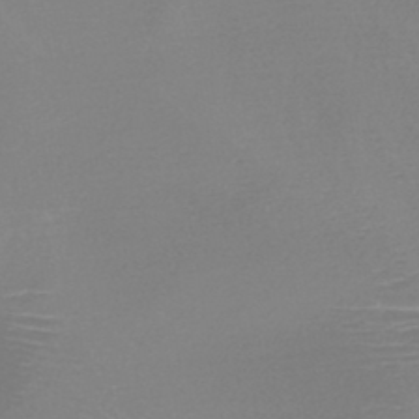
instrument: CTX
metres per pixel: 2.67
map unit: HNb
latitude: -46.0472
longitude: -41.9528
